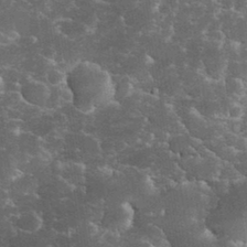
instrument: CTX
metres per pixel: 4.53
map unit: eHh
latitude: 34.6868
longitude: -65.7450
